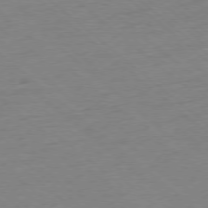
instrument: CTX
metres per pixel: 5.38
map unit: Ap
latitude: -77.7667
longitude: -96.4223
